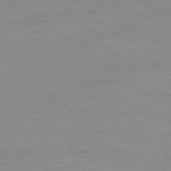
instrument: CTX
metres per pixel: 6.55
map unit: Ap
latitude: -80.8786
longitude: -85.6316
